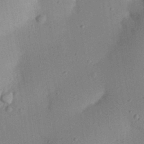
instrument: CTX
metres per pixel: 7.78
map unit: eHh
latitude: 25.1403
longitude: -70.2144
